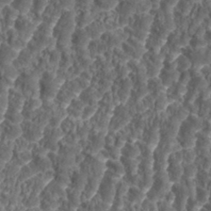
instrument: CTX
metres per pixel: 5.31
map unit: eHh
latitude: 34.9324
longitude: -138.0822
